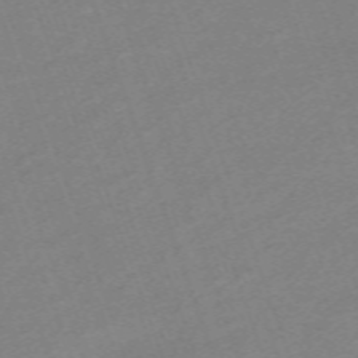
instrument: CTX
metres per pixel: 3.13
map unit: eHh
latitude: -64.5007
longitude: 50.8975
